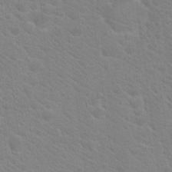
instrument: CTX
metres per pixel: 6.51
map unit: Hto
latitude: 20.0444
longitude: -39.8016
